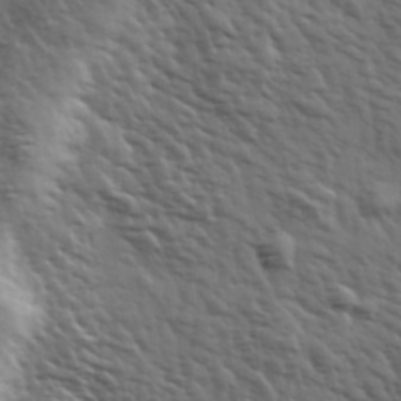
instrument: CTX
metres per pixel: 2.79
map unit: Hve
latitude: 31.9339
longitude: 150.2362
